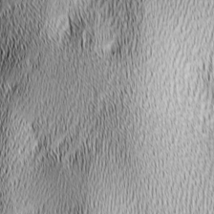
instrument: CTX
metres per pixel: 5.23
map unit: lAa
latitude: -5.1053
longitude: -122.3089
